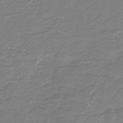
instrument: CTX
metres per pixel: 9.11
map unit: HNb
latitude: -47.0486
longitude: 52.5951
